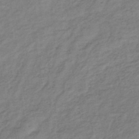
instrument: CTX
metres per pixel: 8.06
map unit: lHb
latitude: -39.0676
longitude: 71.7100
